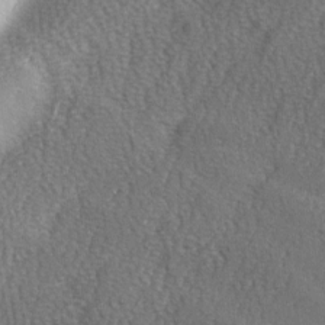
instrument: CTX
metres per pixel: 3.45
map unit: Ave
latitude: -6.2928
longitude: -120.4979
